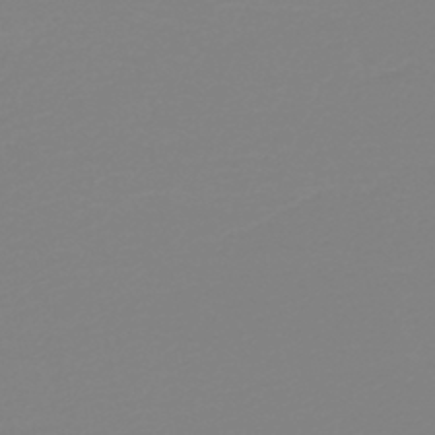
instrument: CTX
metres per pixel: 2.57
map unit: HNb
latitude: -46.0283
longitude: 54.8597
